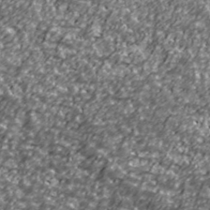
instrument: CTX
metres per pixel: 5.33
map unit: Ave
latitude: 41.2348
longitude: -113.9339
